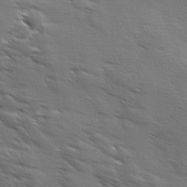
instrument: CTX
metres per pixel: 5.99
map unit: Ave
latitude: 12.0633
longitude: -106.1389
